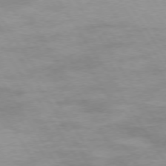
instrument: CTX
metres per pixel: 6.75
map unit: Hpe
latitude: 73.9151
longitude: -142.1011
